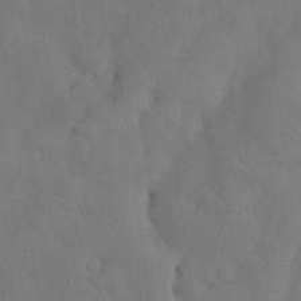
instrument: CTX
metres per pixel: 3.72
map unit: Nhu
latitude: 27.7450
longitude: -70.4412
